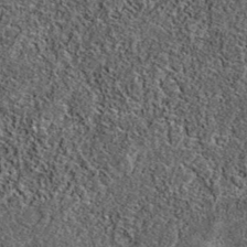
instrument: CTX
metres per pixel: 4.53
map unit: eAb
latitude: 37.1403
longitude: 106.8786
